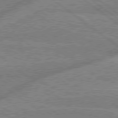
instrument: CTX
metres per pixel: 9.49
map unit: Hpe
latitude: 78.6869
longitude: -159.2726
